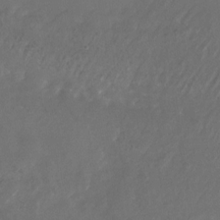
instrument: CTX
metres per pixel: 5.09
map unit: Nhu
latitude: -27.6532
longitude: -72.5924
